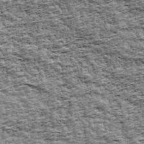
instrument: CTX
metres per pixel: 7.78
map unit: Ave
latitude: 42.6868
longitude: -111.5560
